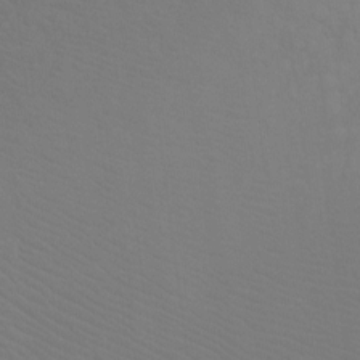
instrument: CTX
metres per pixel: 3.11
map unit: Ht
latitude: -9.2376
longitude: -38.4412
